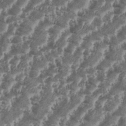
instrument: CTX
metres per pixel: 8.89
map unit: eHh
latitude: 35.1781
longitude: -136.0633
